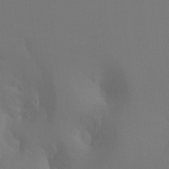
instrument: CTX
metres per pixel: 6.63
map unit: Ht
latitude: -7.1998
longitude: -30.8380
